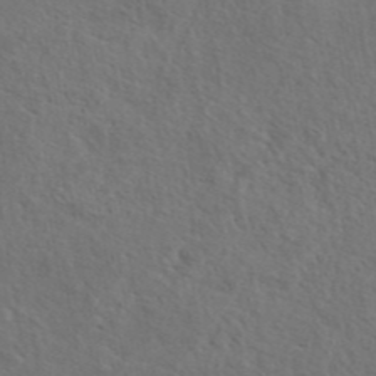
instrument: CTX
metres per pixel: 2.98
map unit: eAb
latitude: 43.2537
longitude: 112.6519
